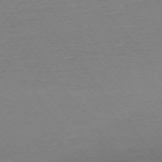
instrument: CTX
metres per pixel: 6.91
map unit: Ap
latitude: -74.9353
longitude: -83.0647
